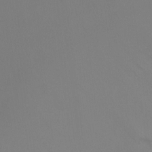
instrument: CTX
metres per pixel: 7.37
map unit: Ht
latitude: -9.0297
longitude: -33.0836
